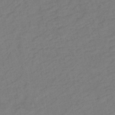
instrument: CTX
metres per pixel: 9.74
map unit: eHh
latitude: -42.6518
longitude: -31.7450
